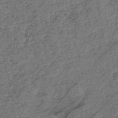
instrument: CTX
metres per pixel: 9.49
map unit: eHb
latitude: -39.4266
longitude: 77.9178
